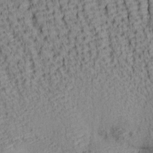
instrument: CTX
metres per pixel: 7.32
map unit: lAa
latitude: 7.2537
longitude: -115.3670
